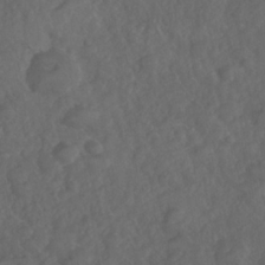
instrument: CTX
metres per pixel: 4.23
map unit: Nhe
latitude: -35.8044
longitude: -178.2901
